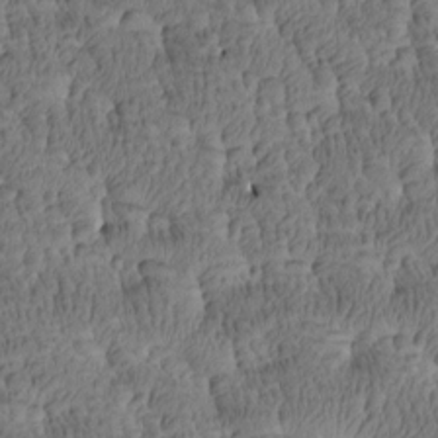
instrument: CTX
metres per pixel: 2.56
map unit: Htu
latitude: -4.0661
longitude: 177.0675
